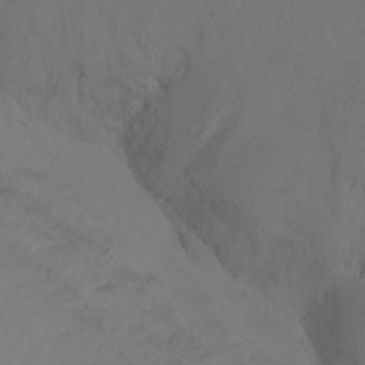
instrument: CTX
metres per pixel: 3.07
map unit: Ht
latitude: -7.2943
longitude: -31.6883
